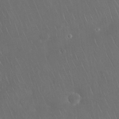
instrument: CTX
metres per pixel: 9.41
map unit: Nhu
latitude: 28.1011
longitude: -66.9324
